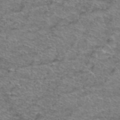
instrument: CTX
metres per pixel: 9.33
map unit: Hto
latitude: 39.2348
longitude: -44.3845
